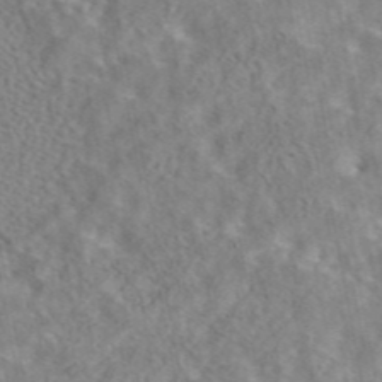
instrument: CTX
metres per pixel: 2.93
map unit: eAb
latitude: 43.4993
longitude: 108.6141
